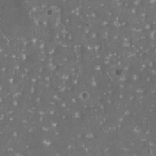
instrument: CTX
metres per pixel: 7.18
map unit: HNhu
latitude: 1.3103
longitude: 6.6140
